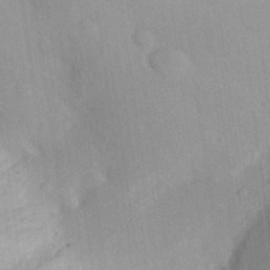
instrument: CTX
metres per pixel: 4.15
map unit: Aa
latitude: 29.7827
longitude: -144.1011
